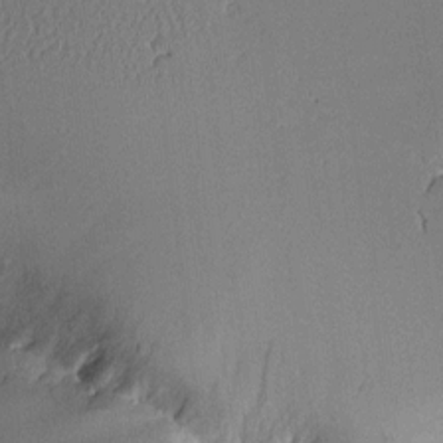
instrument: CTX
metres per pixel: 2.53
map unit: Aa
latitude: 11.6316
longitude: -126.8380
